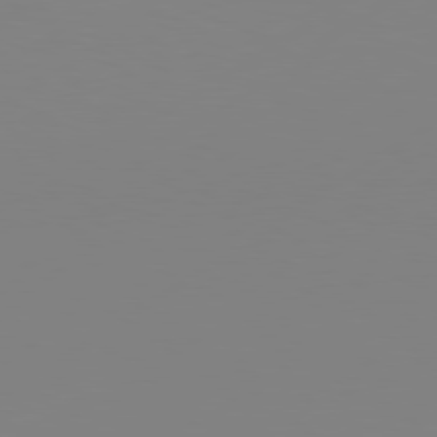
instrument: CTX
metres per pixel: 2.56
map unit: Hpe
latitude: 78.2334
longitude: -128.0633
